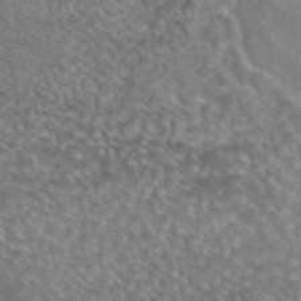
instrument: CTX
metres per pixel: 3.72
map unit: eAb
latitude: 44.8758
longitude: 109.3510
